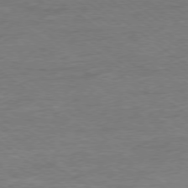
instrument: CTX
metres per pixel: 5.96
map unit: Ap
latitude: -78.8597
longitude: -101.8772
